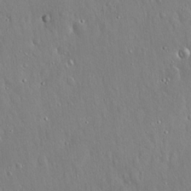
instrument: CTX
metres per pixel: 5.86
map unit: Hto
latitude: 17.9717
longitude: -57.4615
